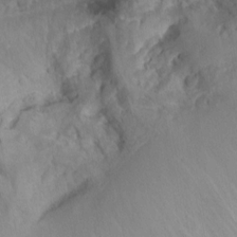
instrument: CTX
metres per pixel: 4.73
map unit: Nhu
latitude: -4.7274
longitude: -86.2333
